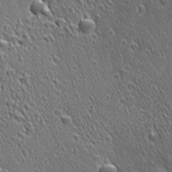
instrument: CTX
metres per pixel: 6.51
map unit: Ave
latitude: 21.5371
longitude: -137.2159
